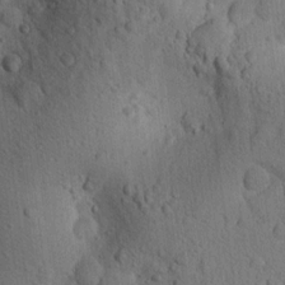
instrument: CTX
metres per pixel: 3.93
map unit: lAvf
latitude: 8.4412
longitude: 165.5210
